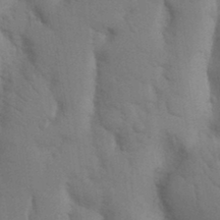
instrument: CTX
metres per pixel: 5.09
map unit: Nhu
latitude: 19.1592
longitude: -76.4412
